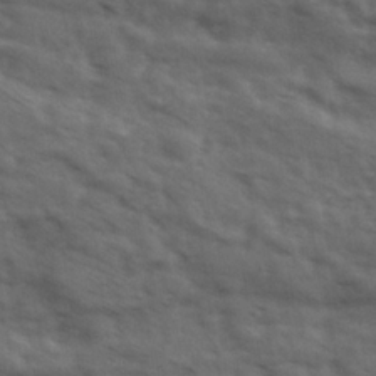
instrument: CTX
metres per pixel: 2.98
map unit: Ave
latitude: 18.1200
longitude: -132.1956
